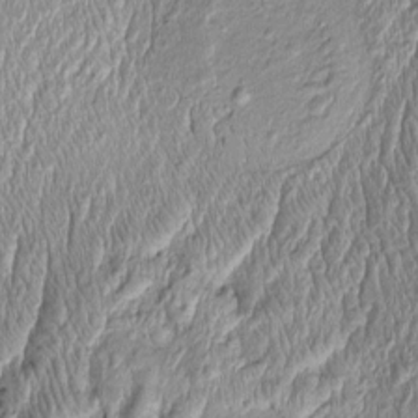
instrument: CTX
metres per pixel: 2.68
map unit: Htu
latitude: -4.8786
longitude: 158.9353
